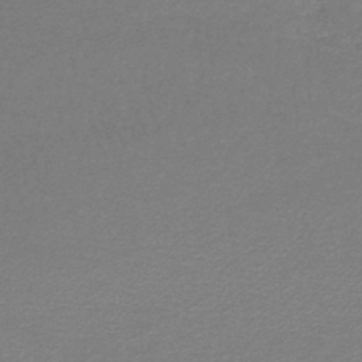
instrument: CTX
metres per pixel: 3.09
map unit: lHb
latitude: -43.7099
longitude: 65.6911
